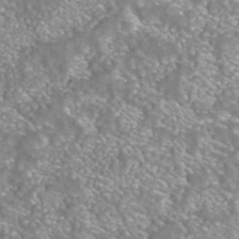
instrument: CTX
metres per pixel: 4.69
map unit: ANa
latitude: 43.2537
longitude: 24.7274
